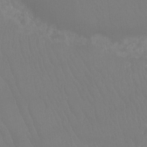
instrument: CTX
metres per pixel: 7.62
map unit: Ht
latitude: -8.7085
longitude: -33.7450
